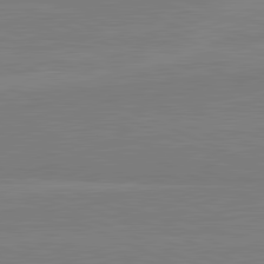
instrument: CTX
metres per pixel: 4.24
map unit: lApd
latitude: 81.9339
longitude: 167.0864
